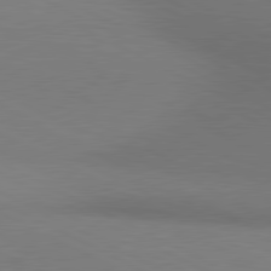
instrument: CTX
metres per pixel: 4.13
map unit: lApd
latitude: 80.8947
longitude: 139.5210
